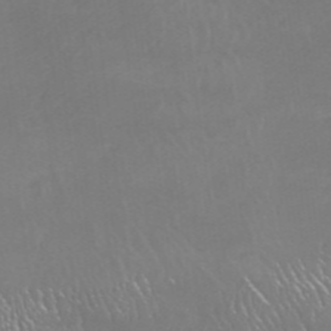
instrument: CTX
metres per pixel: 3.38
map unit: HNhu
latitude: -47.9745
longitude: 29.8422
